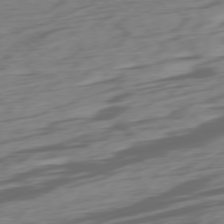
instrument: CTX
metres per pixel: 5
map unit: Ap
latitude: -76.7652
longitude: -78.8191
